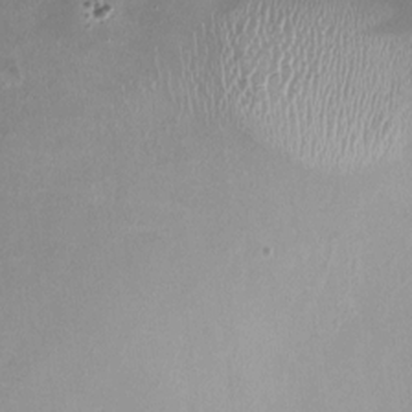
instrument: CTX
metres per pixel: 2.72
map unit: HNhu
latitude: -0.4251
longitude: -4.4979
